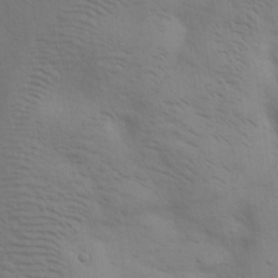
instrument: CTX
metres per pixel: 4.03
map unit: eHh
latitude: 30.1578
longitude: -69.4616
